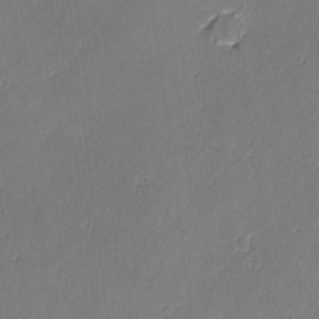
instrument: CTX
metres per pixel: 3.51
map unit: lAvf
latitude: -1.6911
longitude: -106.7246
